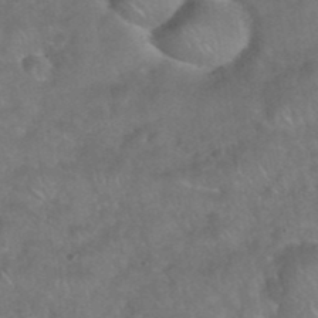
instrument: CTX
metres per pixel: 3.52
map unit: eHh
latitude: 39.5371
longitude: -58.5357
